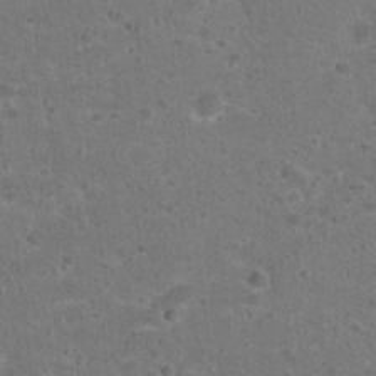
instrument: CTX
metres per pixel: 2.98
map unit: Hto
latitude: 22.5546
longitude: -48.3656
